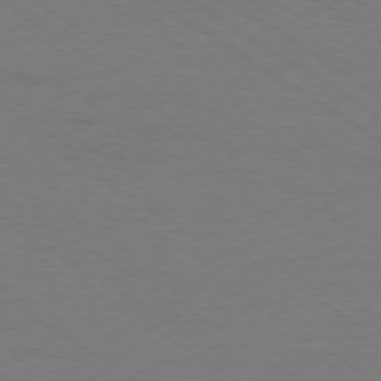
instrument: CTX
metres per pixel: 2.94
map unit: Ap
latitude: -79.1620
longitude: -84.9136
